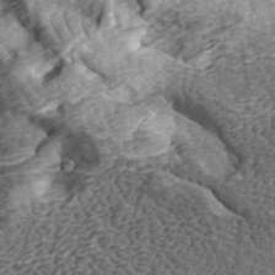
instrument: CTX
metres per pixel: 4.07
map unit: eHh
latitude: 35.0458
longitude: -78.8191
